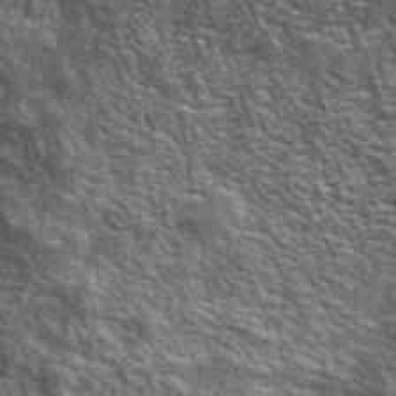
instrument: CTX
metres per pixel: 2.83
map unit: lHvf
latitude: 40.5167
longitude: -89.2726
